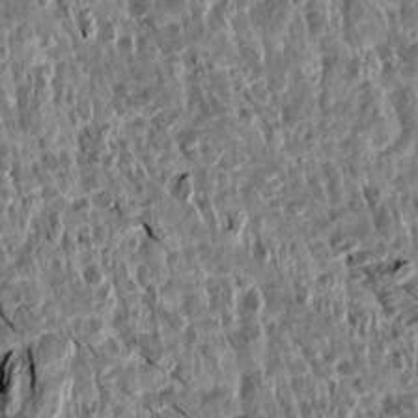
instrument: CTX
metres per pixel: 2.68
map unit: Aa
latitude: 14.4601
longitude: -143.7072
